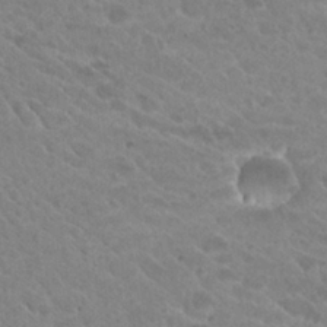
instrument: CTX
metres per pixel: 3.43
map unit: Hto
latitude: 26.7813
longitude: -35.9339
